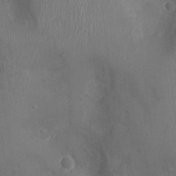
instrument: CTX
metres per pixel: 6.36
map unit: Ht
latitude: -4.1794
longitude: -15.9151
